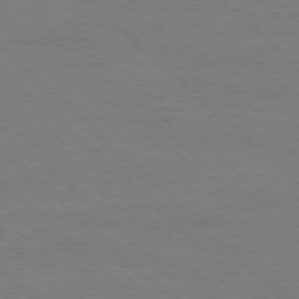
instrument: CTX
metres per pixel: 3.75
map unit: Ap
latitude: -77.8233
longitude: -86.4223
